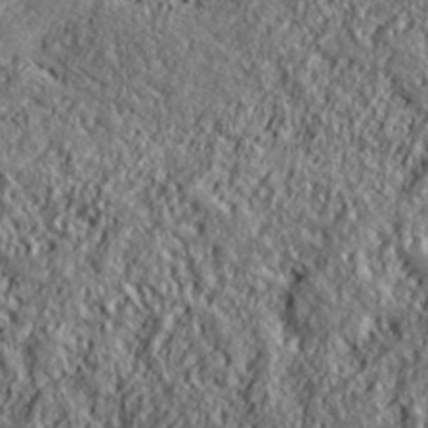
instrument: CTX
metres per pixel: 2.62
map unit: lHvf
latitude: 38.7624
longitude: -91.4426
